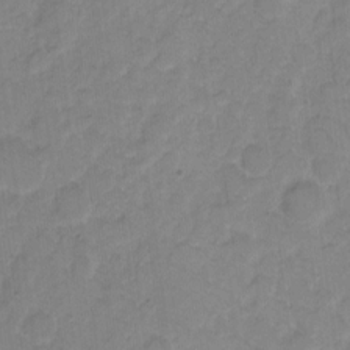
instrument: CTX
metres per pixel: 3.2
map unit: eHh
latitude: 7.9528
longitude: -63.8395
